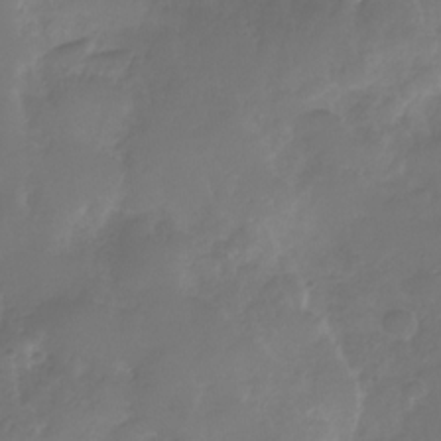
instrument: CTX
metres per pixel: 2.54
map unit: Nhe
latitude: -32.9353
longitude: -92.1200
